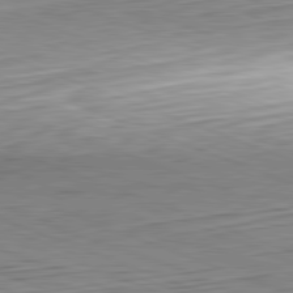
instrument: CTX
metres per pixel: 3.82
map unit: Hpe
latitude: -82.3873
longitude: 12.6141
